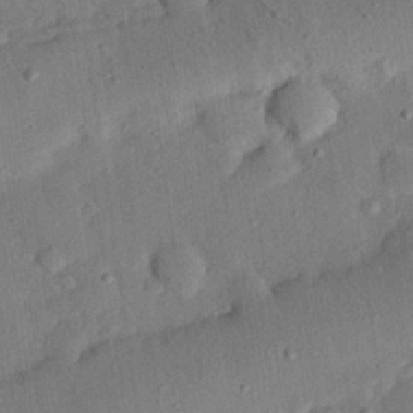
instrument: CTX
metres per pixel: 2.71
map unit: eHh
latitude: 24.6679
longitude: -80.8002
